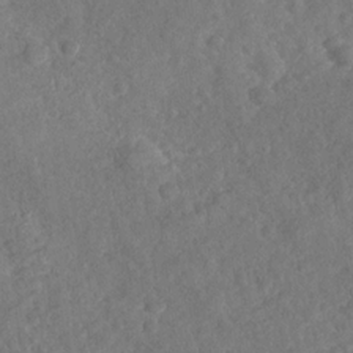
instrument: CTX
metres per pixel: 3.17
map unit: Nhu
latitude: -30.4629
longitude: -60.3656
